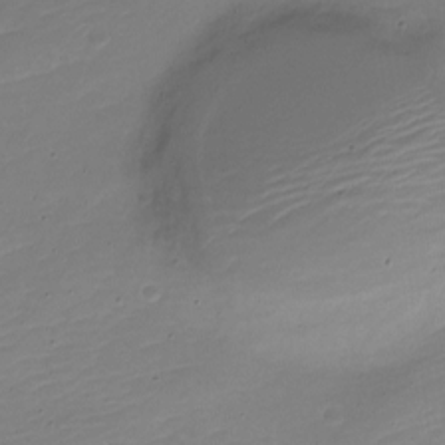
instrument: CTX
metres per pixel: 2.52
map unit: Nve
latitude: -21.8611
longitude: 105.6722
